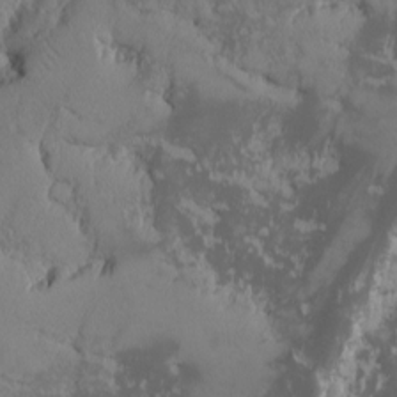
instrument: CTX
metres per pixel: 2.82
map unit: Ave
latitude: -9.7478
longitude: -116.7624
